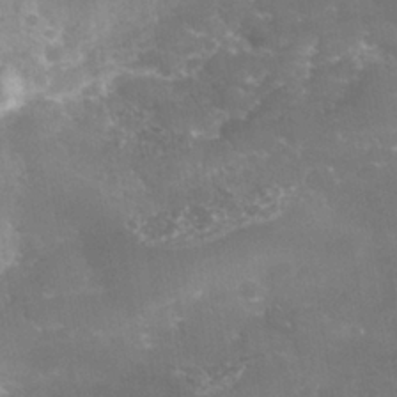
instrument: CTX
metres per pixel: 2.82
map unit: Nhe
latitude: -39.3699
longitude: -116.1767
